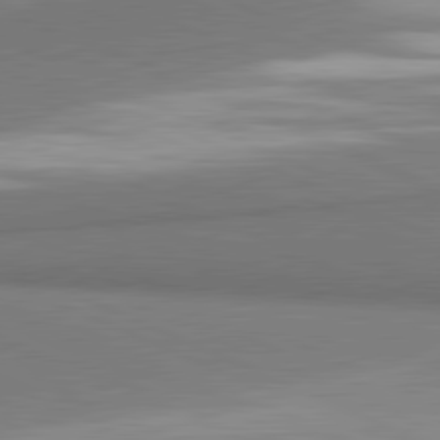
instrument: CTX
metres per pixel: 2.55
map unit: lApd
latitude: 81.4426
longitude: 160.8975
